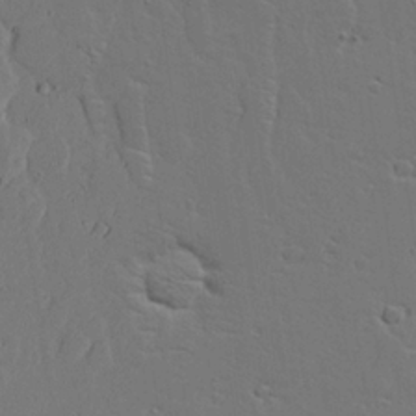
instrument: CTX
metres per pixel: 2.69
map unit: Aa
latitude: 17.9717
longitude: -126.2901
